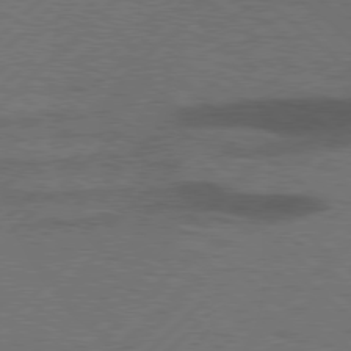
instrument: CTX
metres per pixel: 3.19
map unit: lApd
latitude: 77.5749
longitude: -58.6113
